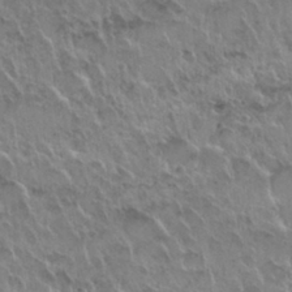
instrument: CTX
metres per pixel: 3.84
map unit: Nhu
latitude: 30.1200
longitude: -55.5182
